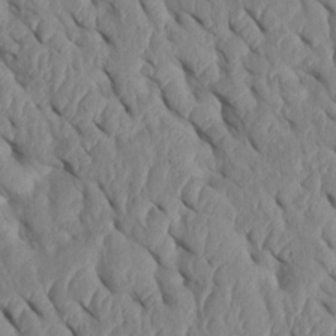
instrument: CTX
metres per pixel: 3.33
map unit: Htu
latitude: 2.1011
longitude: 147.8611
